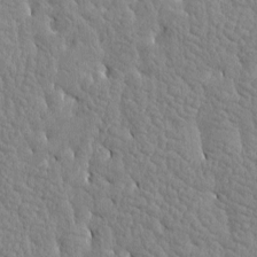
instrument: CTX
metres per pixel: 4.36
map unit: Htu
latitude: -3.9745
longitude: 176.5763
